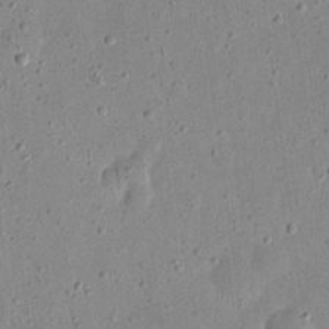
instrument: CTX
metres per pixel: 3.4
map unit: eHh
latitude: 23.3671
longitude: -67.6882
